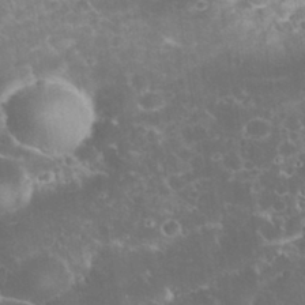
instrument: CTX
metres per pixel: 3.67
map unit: eHh
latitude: 32.6302
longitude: -61.6505
